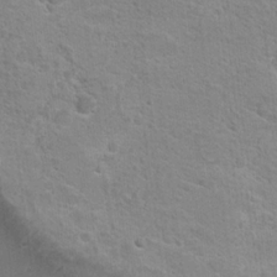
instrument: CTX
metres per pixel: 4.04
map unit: Hto
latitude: 17.7261
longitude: -36.9325
